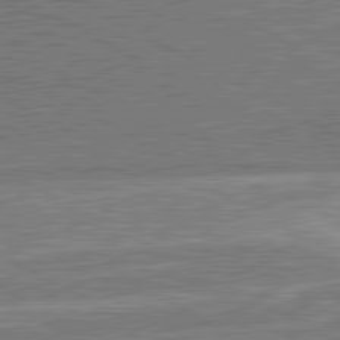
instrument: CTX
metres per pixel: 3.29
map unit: lApd
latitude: 81.1214
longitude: 142.4629
